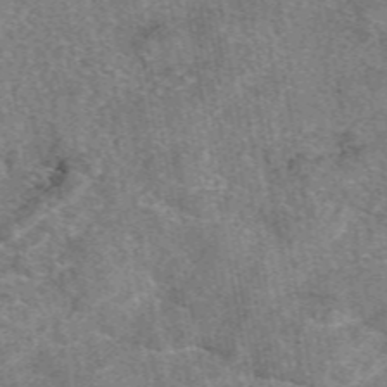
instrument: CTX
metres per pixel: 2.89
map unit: eAb
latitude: 49.1025
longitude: 108.9542
